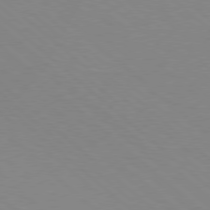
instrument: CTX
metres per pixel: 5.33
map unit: Hpe
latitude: 78.0444
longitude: -176.6301
